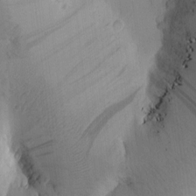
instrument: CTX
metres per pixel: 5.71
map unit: Htu
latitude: -0.0094
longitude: 173.7100
